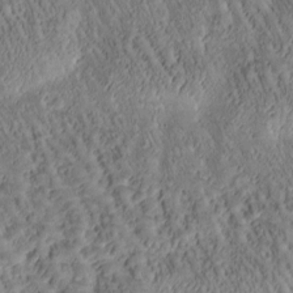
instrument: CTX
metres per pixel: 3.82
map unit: Htu
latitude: -1.0109
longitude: 171.4077
